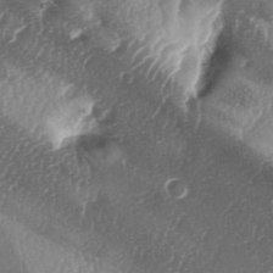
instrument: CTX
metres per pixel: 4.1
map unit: lAa
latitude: -5.1242
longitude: -126.6869
